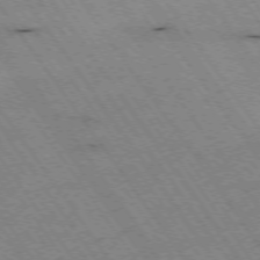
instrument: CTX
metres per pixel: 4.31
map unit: Hpe
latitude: -74.4251
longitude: 1.8423
